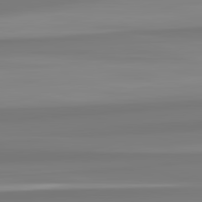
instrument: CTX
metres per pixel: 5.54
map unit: lApd
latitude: 82.8380
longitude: 172.8030
